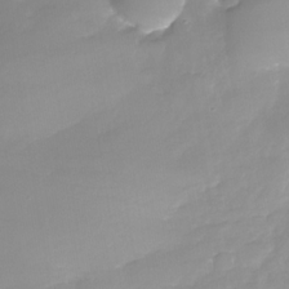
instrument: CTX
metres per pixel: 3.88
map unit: Nhu
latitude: -28.9353
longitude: -63.9150
